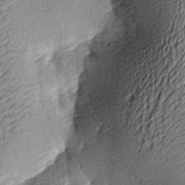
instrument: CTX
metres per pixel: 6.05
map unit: lAa
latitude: -9.7100
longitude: -126.1011
